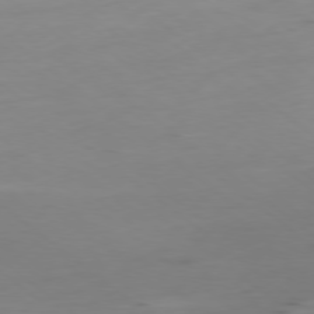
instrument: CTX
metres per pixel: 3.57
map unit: Ap
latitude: -79.0864
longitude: -63.7639
